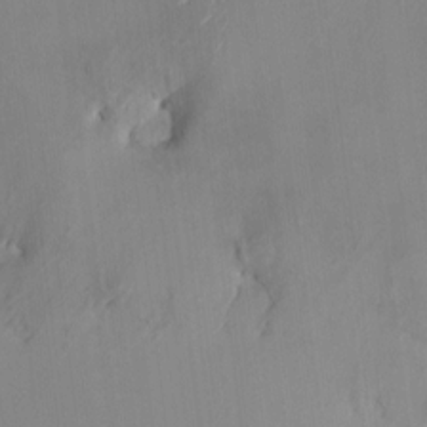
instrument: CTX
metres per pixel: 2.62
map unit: HNhu
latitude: 6.4223
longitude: -3.6127
